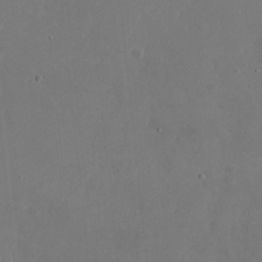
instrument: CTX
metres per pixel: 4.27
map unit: Nhu
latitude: -28.5385
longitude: -70.3845
